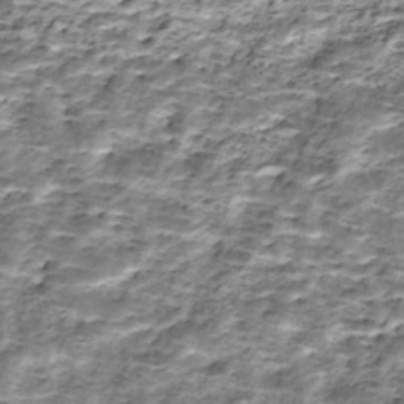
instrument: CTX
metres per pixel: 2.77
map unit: Nhe
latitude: -45.9367
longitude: 153.4265
